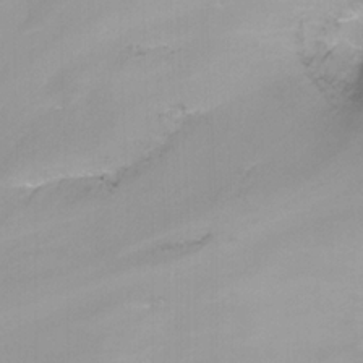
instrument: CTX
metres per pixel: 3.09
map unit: Nhu
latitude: -13.5021
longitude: -63.8395
